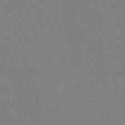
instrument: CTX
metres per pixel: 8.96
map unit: eHh
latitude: -7.3131
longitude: -75.6316
